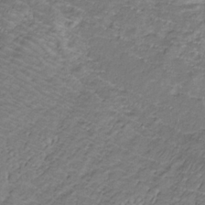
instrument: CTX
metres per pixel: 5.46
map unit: eHb
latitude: -32.8408
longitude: 67.5777
